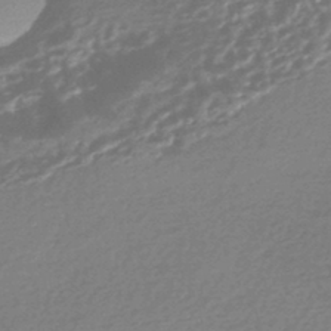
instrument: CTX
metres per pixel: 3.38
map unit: HNhu
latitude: -44.7841
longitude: 93.6155
